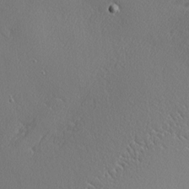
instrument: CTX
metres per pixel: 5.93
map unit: Nhu
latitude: 0.4223
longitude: -78.2145
